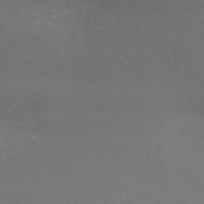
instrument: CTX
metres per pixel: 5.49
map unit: HNb
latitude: -50.1417
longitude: -43.5749
